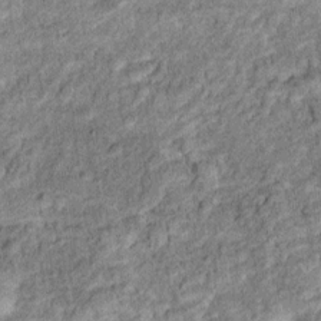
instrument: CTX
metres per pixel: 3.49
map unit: Ht
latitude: 10.4790
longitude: -39.3293
